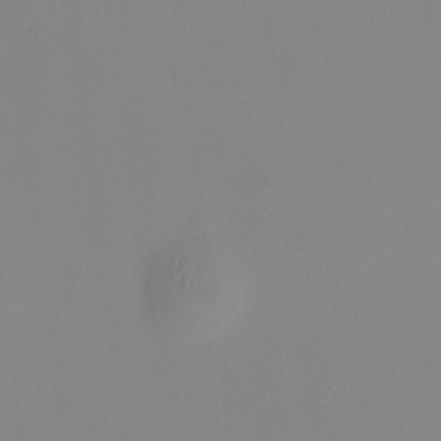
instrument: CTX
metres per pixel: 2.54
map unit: HNhu
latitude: 9.5749
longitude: 10.6141
